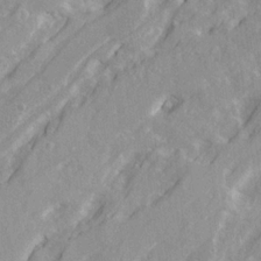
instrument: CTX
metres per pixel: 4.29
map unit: Ave
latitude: 21.3482
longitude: -130.4790
